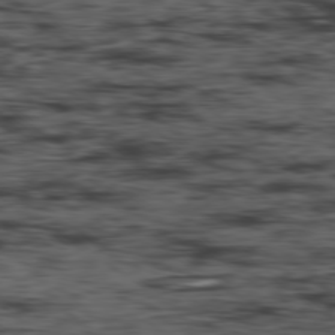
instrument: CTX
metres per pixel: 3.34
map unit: Hpe
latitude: -79.2942
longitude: 13.0298
